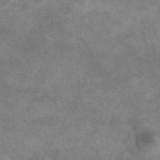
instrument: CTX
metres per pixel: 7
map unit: eAb
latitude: 48.2522
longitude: 122.9164
